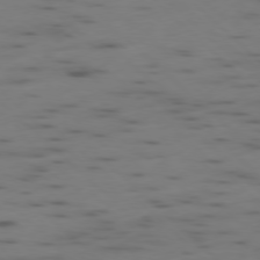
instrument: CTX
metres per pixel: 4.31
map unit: Ap
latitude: -78.7463
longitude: -62.3468
